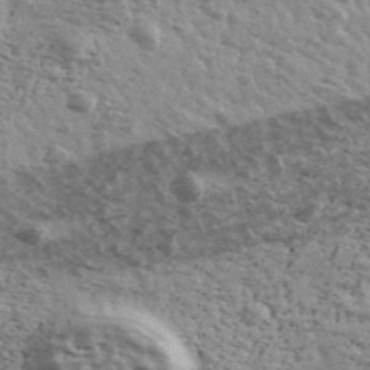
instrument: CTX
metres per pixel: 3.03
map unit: Ave
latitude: 39.4048
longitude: -109.7638
